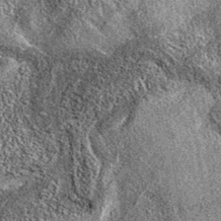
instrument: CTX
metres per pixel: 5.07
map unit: eAb
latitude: 37.0080
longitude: 110.9353
